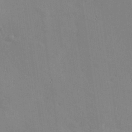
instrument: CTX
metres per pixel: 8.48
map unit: eHh
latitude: -2.5384
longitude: -81.5182
